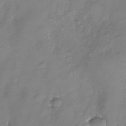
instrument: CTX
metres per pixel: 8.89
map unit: Nhu
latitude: -28.3117
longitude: -59.0836
